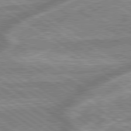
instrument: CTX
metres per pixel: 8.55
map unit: lApd
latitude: 79.4616
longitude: -169.7072
